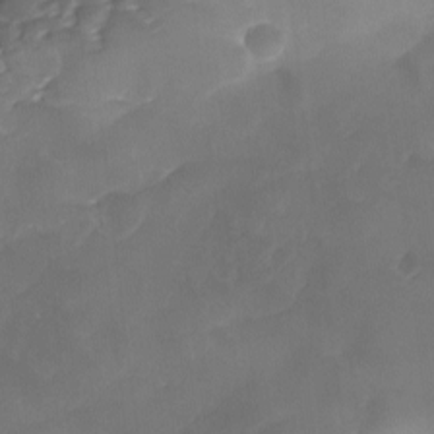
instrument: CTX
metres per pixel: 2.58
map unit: Ave
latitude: -9.8044
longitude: -122.4790
